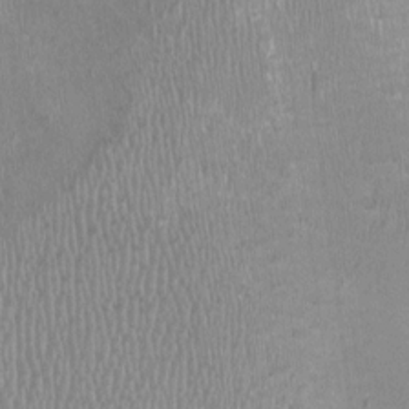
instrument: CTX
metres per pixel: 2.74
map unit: HNhu
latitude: -3.5966
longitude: -3.8961
